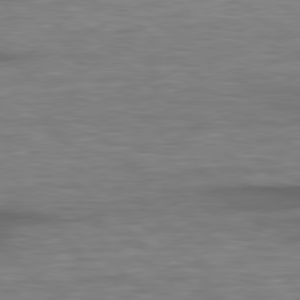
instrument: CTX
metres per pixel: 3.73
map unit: lApd
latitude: 79.0081
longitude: -116.1389
